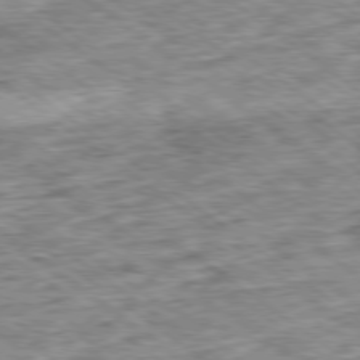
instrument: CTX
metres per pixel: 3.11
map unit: Ap
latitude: -79.4643
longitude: -76.4979
